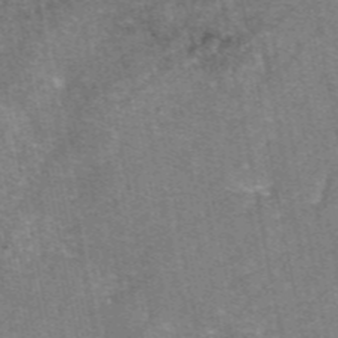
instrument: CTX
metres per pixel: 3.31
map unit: eAb
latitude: 47.1970
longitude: 103.7289
